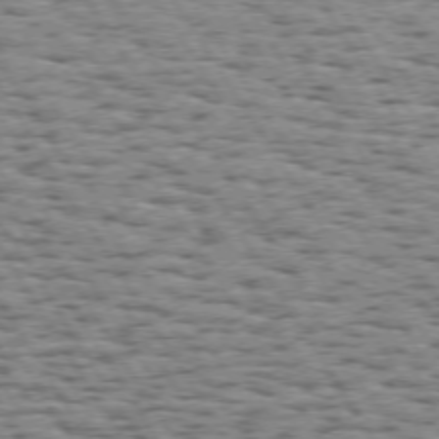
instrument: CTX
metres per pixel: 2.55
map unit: Hpe
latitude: 73.3104
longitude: -131.7450
